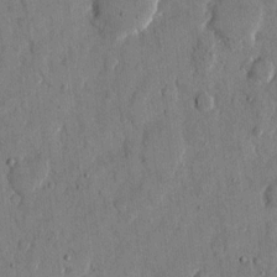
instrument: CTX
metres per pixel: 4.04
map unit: eHh
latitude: 11.9339
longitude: -69.2915
